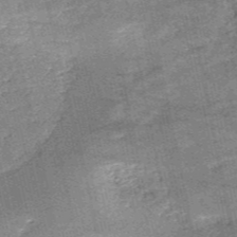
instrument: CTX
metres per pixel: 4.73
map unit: HNb
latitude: -53.5021
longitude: -40.1388
